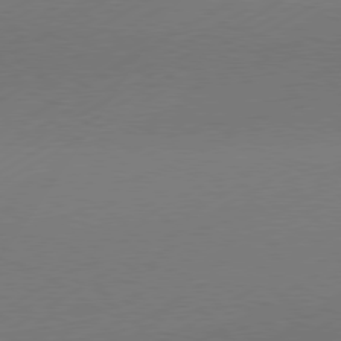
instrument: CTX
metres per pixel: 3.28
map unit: Hpe
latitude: -80.8597
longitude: 14.1606
